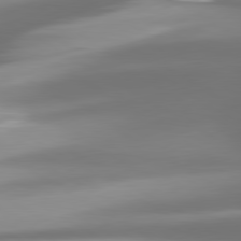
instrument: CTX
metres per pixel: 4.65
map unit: lApd
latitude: 80.1200
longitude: -139.1781
